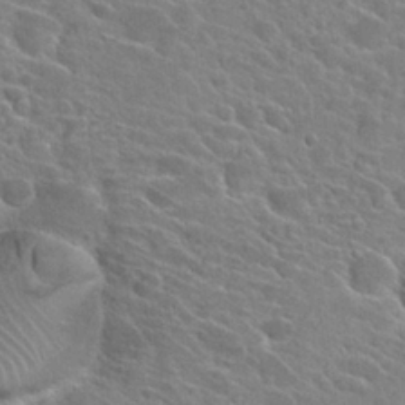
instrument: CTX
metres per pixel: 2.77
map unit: Hto
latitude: 26.4790
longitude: -42.5735
